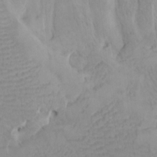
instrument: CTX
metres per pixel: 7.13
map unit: Htu
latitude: -7.6722
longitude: -66.4601
